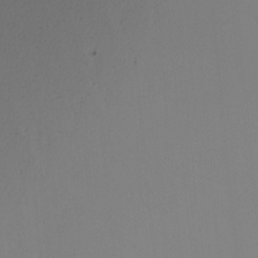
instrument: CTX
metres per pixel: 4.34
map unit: Nhu
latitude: -5.9745
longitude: -93.9339
